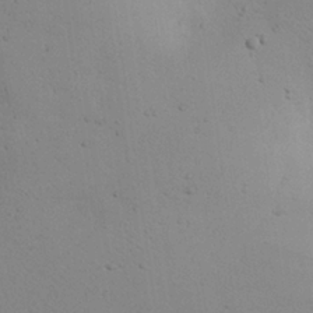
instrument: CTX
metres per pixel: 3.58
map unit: eHh
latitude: 24.6868
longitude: -72.1956
